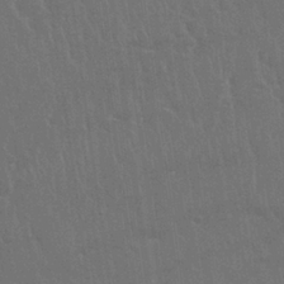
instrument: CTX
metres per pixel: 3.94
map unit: Nhu
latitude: 25.2159
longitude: -51.7260
